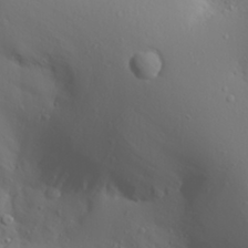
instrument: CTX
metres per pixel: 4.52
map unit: Aa
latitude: 28.6490
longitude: -133.1025
